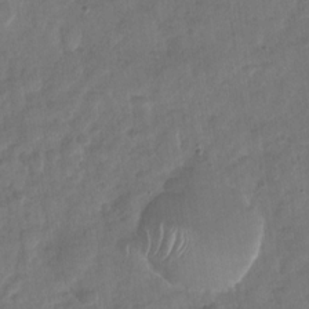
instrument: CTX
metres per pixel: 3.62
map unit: Nhu
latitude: -28.9920
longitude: -62.6491
